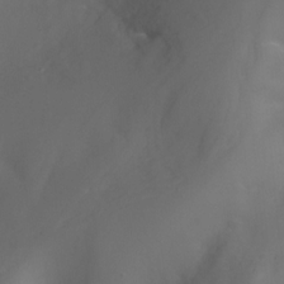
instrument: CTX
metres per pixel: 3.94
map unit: Nhu
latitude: -13.1620
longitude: -72.4034
